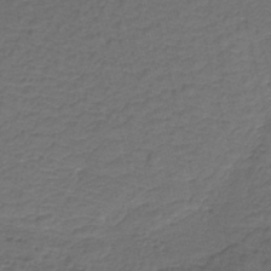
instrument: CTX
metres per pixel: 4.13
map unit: HNb
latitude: -43.4454
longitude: 50.9542
